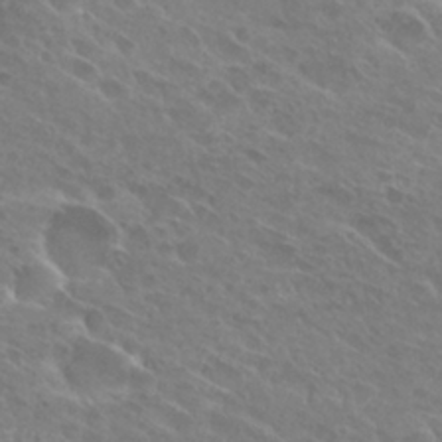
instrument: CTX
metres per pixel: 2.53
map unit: Hto
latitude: 26.4223
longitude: -40.3467
